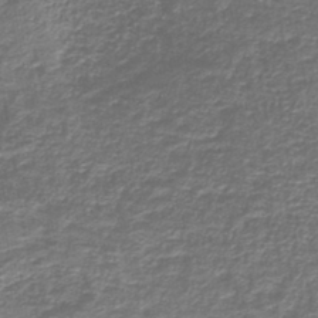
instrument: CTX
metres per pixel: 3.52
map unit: lHb
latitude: -42.1038
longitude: 53.0486
